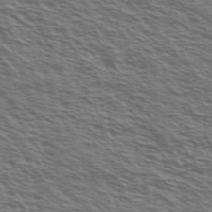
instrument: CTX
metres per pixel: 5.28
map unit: Ave
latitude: 38.4034
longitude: -109.5182
